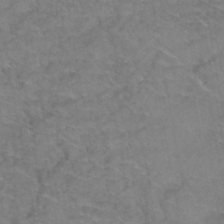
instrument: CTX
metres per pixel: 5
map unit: Hto
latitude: 37.9150
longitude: -42.4034
